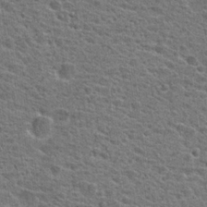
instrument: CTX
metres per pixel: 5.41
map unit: Hto
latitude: 24.5167
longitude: -47.6505
